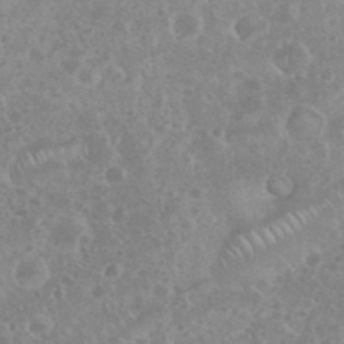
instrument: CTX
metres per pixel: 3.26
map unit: eHh
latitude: 34.9891
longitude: -62.3279
